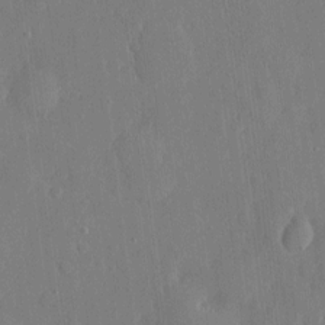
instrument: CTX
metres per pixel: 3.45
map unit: eHh
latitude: 5.6883
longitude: -72.7625
